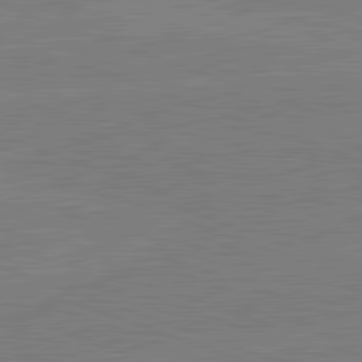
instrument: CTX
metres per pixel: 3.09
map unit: lApd
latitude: 82.1766
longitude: -159.2537
